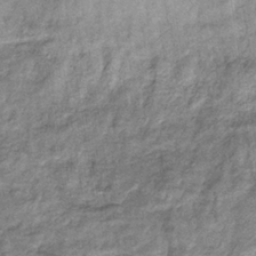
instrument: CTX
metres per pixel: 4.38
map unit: eHb
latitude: -37.4832
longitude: 77.5966
